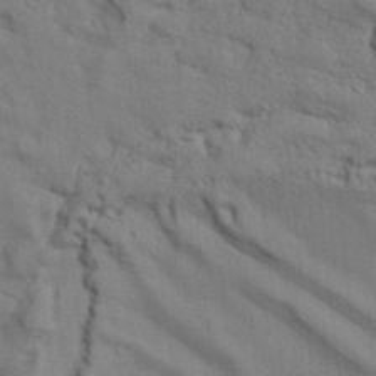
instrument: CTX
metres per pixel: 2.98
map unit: Aa
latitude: 33.0647
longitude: -135.5560
